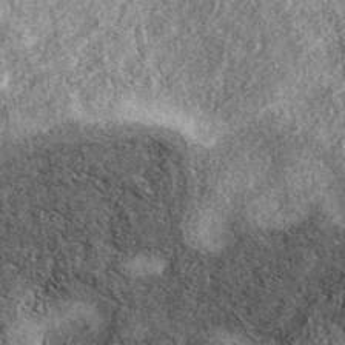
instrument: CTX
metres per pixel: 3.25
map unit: eAb
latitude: 38.2333
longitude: 107.1809
